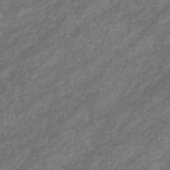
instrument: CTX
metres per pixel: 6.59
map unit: eHb
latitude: -32.5574
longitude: 70.5952
